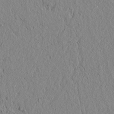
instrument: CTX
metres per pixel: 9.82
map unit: lAvf
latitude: 6.1956
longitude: 166.0094
